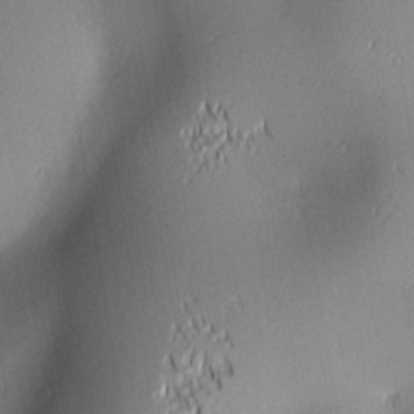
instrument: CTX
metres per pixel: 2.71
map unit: lAa
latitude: 2.4979
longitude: -116.4790
